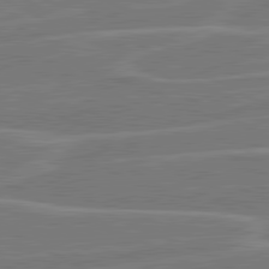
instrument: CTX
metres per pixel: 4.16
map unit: lApd
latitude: 81.0836
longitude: 121.0675
